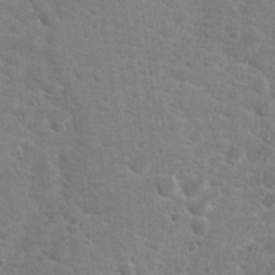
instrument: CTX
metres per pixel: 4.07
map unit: Hto
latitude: 19.1781
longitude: -37.2726
